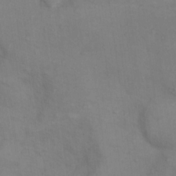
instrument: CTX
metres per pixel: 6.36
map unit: Nhu
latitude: 10.8191
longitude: -25.7827
